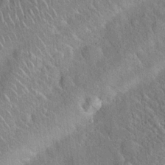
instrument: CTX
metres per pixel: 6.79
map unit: Hto
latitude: 19.2915
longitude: -52.4223
